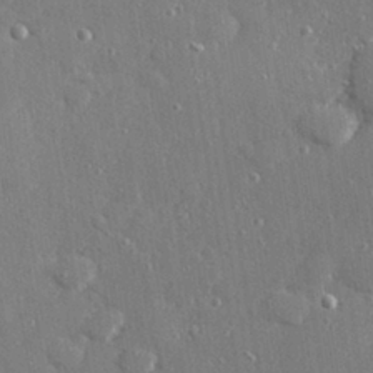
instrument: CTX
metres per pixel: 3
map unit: Hve
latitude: 28.0255
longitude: -90.2145
